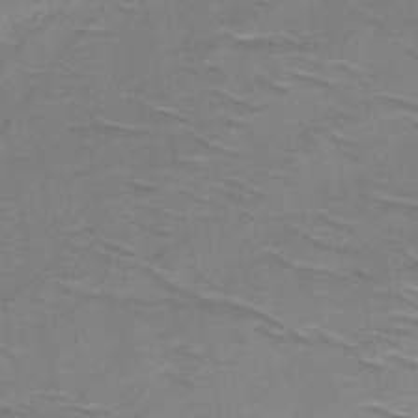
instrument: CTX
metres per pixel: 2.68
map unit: HNb
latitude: -48.0283
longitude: -48.3089
